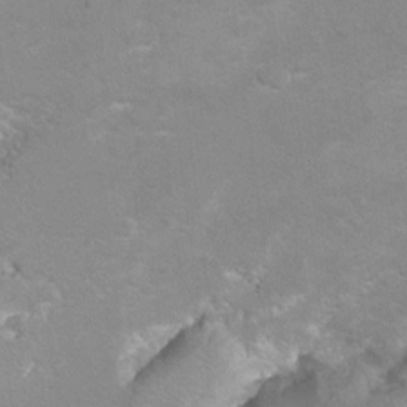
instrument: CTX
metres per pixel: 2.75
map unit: Hto
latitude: 7.9717
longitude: -30.7436
